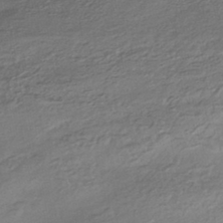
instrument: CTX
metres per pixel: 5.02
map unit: HNhu
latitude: -43.5021
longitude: 103.3132
